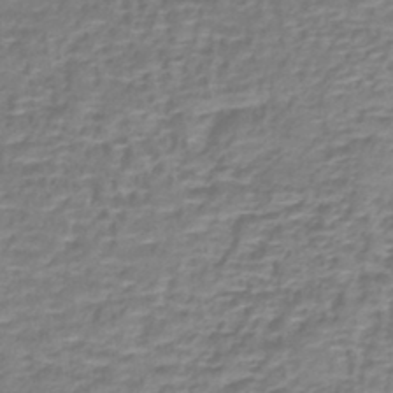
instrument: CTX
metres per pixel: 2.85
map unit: lHb
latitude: -40.9730
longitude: 58.9730
